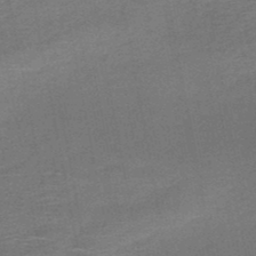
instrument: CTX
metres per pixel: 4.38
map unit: HNb
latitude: -48.2740
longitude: -42.3278
